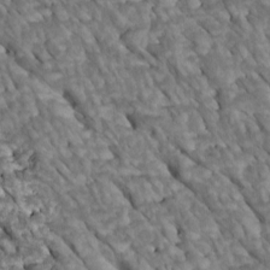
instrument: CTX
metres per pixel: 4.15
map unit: Htu
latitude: 1.5938
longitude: 144.0283
